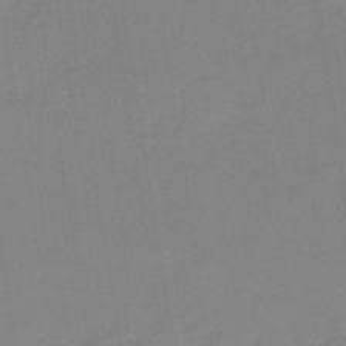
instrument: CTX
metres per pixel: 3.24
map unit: HNb
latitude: -35.5399
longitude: 57.0486
